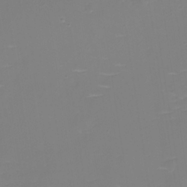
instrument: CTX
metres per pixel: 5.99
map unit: eHh
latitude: -3.5210
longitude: -75.9717
